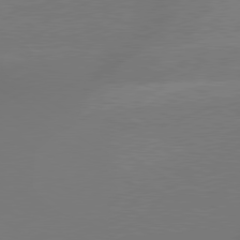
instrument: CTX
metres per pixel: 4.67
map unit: lApd
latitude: 79.3860
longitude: -143.8206
